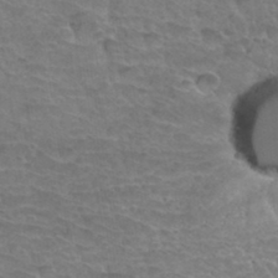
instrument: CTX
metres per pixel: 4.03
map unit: Hto
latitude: 34.9324
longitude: -44.2333
